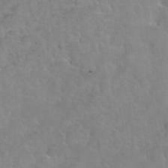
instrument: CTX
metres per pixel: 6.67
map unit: Hto
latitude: 35.4993
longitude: -51.1970
